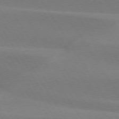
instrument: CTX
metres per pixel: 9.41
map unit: lApd
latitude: 74.6868
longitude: -66.3467
